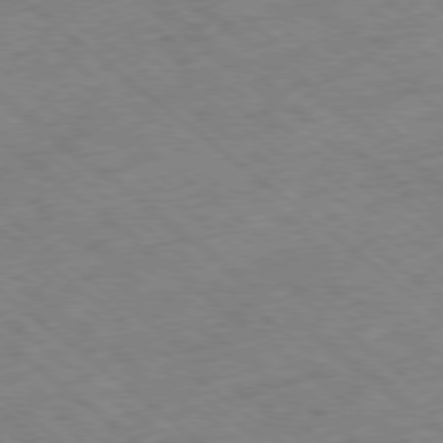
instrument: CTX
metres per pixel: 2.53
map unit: Ap
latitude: -78.8030
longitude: -48.7246
